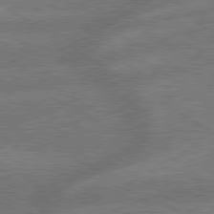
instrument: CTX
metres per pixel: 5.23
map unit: lApd
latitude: 79.4994
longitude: -165.6505
